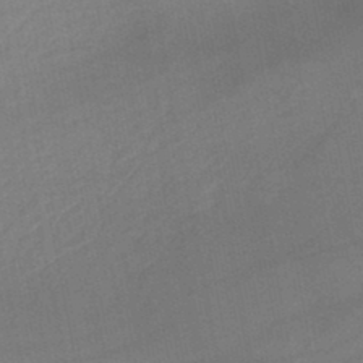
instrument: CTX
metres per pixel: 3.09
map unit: lHb
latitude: -45.2754
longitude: 73.0486
